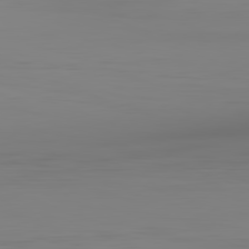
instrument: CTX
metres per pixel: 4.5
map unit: Hpe
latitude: -82.2361
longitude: 8.8786
